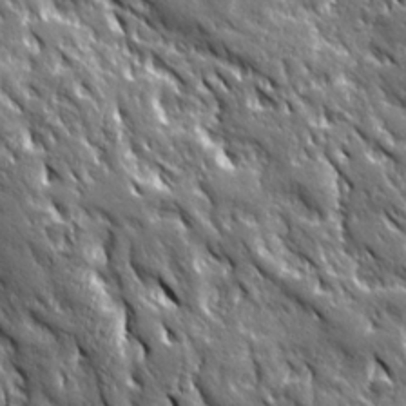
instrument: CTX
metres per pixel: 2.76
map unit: Ave
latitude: 20.0633
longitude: -135.8016
